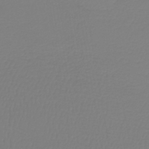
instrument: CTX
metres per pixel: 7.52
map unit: lHb
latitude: -41.8611
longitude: 60.5007
